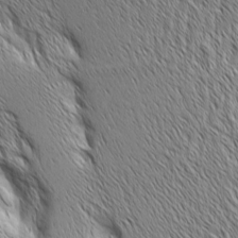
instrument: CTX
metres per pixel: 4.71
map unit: Aa
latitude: 6.2334
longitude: -129.8394
